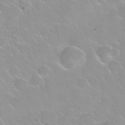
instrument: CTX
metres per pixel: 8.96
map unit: Nhu
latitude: 30.2523
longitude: -54.9891
